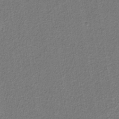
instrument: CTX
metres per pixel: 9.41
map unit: eAb
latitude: -38.0472
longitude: 52.3873
